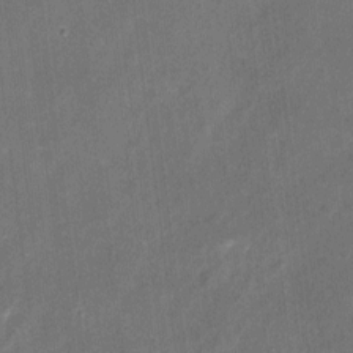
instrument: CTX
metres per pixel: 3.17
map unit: eHh
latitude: 8.6869
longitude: -73.2915
